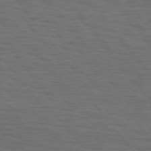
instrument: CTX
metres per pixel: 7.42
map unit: Hpe
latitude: 75.1025
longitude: -137.0270
